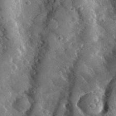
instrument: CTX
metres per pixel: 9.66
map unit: lHvf
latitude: 33.5749
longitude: -85.1781
